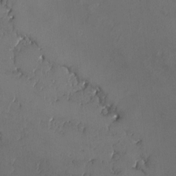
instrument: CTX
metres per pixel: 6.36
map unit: eHh
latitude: -3.5210
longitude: 20.1605
